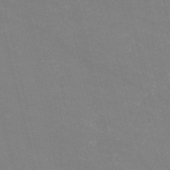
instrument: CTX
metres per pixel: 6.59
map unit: HNb
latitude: -54.8408
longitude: -37.5560
